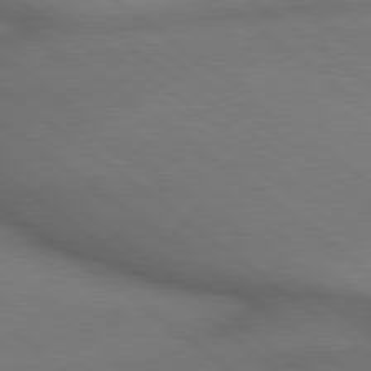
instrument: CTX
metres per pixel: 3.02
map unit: lApd
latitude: 79.2537
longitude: -167.6882
